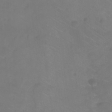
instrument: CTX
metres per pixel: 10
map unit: Ht
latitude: -9.3132
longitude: -35.4804
